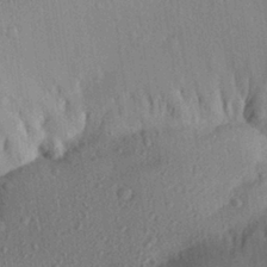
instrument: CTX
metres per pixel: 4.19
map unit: Aa
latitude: 28.3656
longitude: -144.1767
